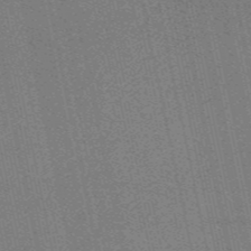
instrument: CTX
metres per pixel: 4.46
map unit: HNb
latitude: -55.5966
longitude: -42.5735
